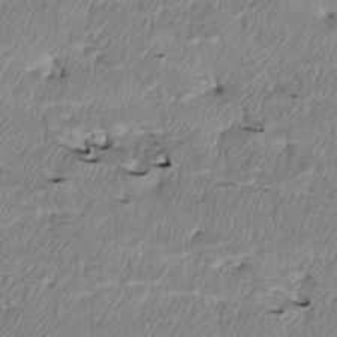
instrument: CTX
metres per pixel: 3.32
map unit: Htu
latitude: 4.1011
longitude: 151.9745
